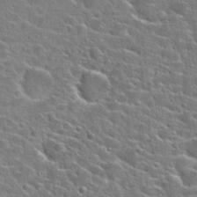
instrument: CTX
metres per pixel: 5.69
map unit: Hto
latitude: 24.6868
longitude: -44.7435
